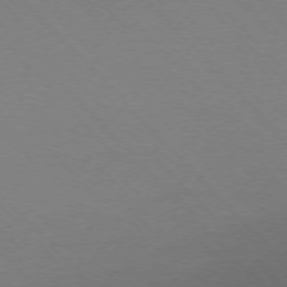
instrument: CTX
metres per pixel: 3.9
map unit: Ap
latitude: -76.4251
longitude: -85.7450
